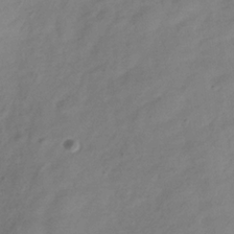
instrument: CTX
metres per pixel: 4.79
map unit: Hve
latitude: -32.7841
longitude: 89.9745
